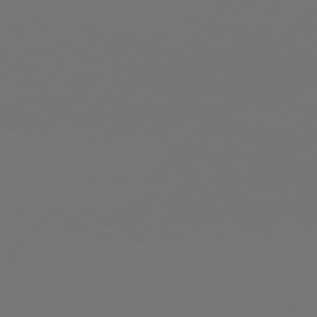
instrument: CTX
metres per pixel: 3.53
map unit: Hpe
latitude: 76.5356
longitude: -137.8017
